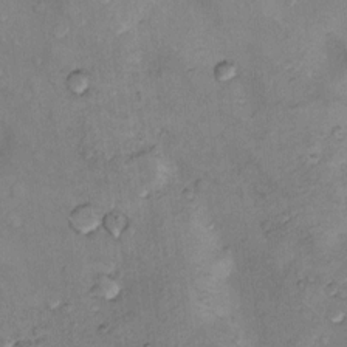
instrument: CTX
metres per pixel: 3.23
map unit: Nhu
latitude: 9.0836
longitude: -25.6504
